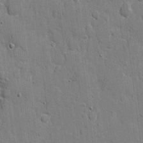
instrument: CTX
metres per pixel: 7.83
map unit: eHh
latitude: 8.0822
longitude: -67.4615
